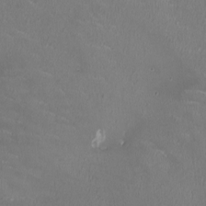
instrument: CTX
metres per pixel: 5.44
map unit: HNhu
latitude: 0.4034
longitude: -3.0836
